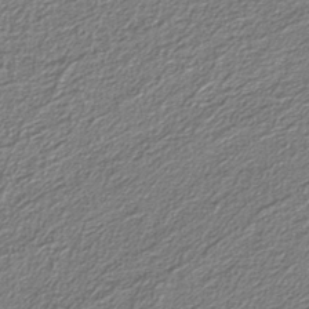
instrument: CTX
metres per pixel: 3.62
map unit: eAb
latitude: -39.4832
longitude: 51.7666
